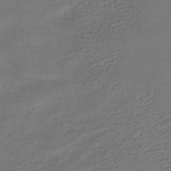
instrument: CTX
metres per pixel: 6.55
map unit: HNhu
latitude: -41.0864
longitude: 92.5007
